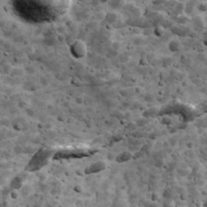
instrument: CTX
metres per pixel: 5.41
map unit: Ave
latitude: 17.6505
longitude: -134.5357
